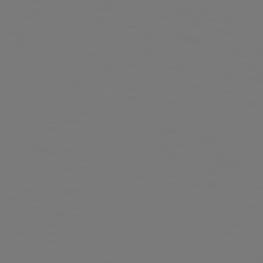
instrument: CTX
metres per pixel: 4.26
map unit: Hpe
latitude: 78.7058
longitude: -163.5183
